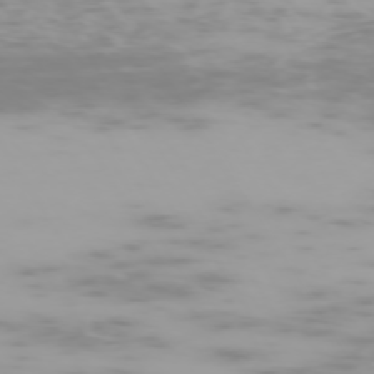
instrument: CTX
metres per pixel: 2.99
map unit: Hpe
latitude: -73.9556
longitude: 4.3684
